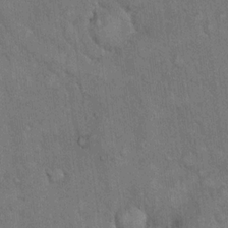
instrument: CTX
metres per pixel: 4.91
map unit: eHh
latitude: 17.6694
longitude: -63.5371
